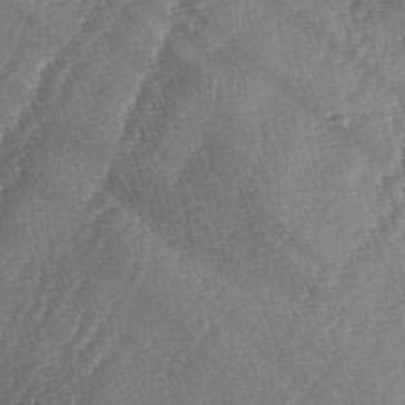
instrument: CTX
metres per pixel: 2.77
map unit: lAa
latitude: -4.9541
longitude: -129.2159
